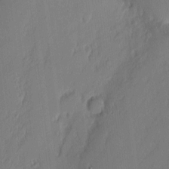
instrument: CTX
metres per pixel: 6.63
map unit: eHh
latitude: 3.5371
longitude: -76.6301
